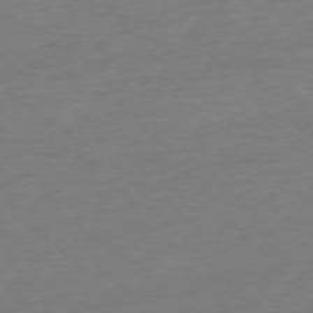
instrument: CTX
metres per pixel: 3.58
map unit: Hpe
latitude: -75.8990
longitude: -15.1781
